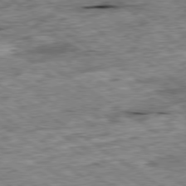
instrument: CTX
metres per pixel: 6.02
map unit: Ap
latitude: -79.8989
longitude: -87.6127
